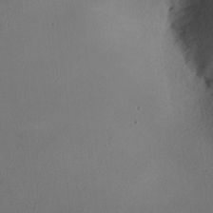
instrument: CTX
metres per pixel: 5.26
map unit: Nhu
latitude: 0.0255
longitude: -79.1214
